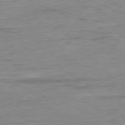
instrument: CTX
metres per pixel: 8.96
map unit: Ap
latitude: -80.6708
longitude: -90.7435
